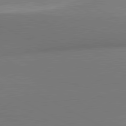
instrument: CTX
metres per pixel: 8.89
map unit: lApd
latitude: 81.0458
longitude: 135.1809
